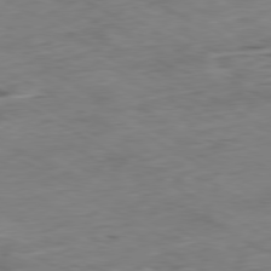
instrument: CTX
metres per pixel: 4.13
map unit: Ap
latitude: -80.2929
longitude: -83.9150
